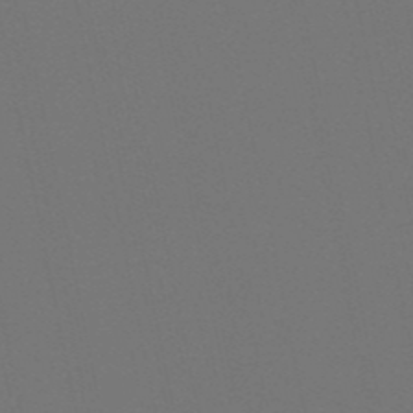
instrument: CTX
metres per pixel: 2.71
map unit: lHb
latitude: -51.2376
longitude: 80.3307
